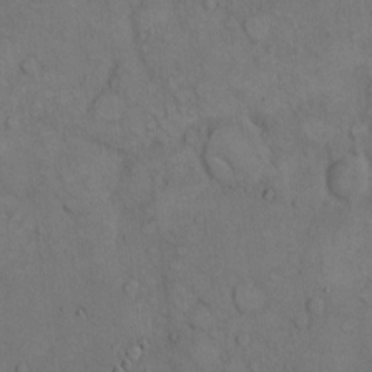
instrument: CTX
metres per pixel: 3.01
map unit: Hto
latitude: 7.6505
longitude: -60.4034
